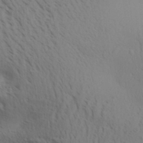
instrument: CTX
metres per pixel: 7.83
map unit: Aa
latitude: 31.0081
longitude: -140.1577
